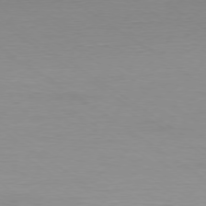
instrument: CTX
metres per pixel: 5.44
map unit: Ap
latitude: -78.0283
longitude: -59.3671
